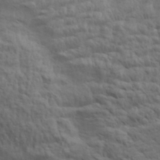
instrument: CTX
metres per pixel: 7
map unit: Aa
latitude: 30.4412
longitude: -134.6301
